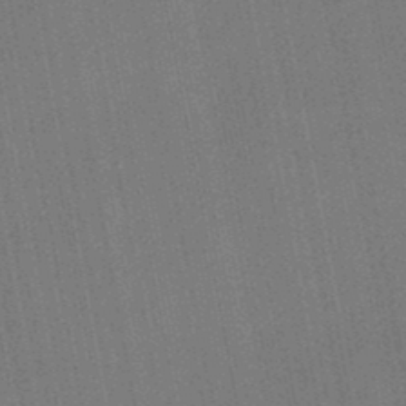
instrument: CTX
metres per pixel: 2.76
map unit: lHb
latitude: -47.1431
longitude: 70.7085
